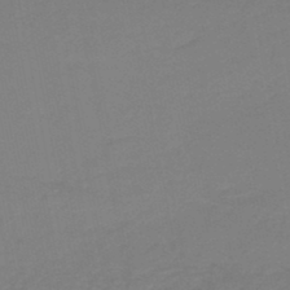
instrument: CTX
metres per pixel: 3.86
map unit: HNb
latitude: -46.7841
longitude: 56.0094
